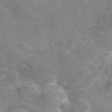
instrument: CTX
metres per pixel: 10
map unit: eAb
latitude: 46.2145
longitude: 115.9178
